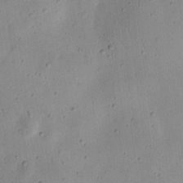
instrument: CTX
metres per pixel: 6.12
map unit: eHh
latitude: 9.6127
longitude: -72.4979
